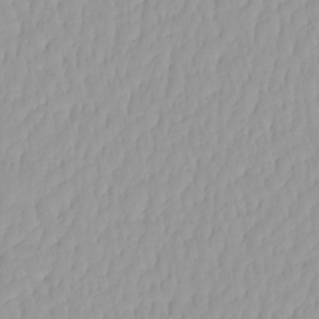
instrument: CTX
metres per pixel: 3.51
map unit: HNhu
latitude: -4.5573
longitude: 14.2173
